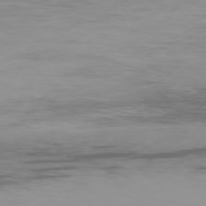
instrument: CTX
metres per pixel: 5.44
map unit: Ap
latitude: -79.4454
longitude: -77.1214
